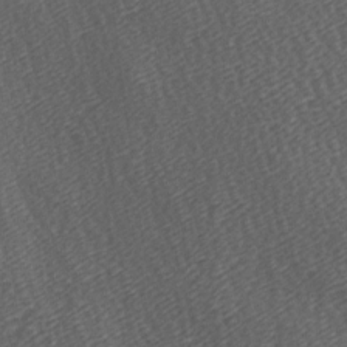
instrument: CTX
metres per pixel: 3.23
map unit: lAa
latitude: -5.9178
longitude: -121.3104
